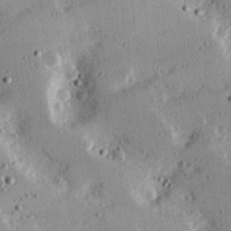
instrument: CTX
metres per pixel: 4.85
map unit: Hve
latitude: 25.8394
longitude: -93.4993
